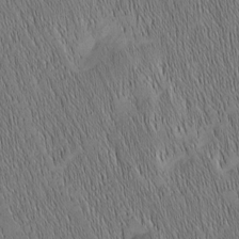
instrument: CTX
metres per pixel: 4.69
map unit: Nhu
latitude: -6.7463
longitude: -152.2334
